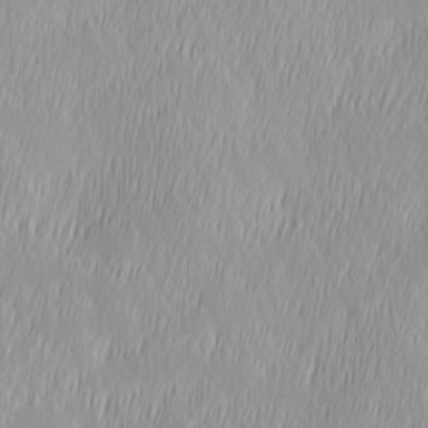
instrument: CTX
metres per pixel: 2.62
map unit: Ave
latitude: 2.5923
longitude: -113.4804
